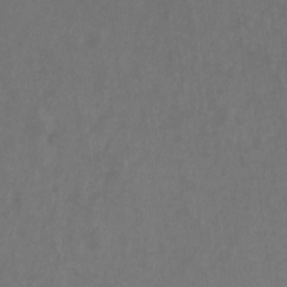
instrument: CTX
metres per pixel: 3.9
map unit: Hto
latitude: -10.3117
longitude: -36.8191
